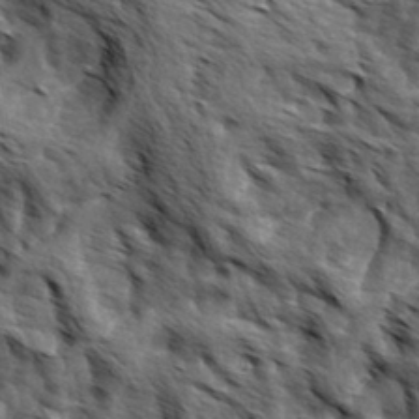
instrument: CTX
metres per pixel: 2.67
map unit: Hve
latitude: 31.9528
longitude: 149.1243
